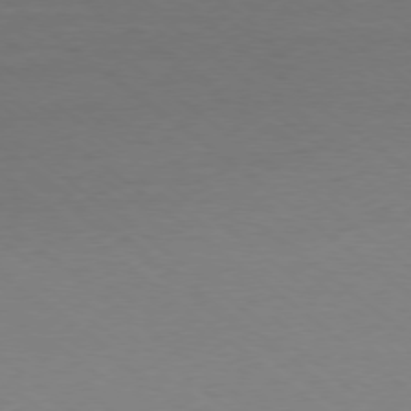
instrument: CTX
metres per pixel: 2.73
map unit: Ap
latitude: -78.1794
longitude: -95.8206
